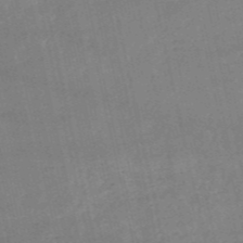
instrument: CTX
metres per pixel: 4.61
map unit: HNb
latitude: -53.9556
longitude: -35.3103
